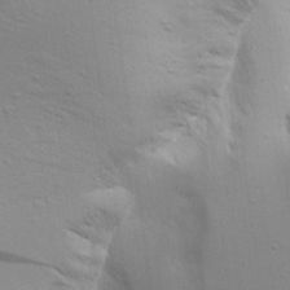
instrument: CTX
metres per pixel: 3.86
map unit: Ave
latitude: 16.3467
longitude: -141.2537
